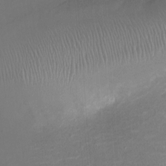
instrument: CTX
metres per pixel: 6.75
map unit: Ht
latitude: -6.3117
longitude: -26.4979
